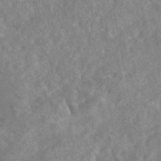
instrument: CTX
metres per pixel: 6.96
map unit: eAb
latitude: 45.4993
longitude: 127.5399
